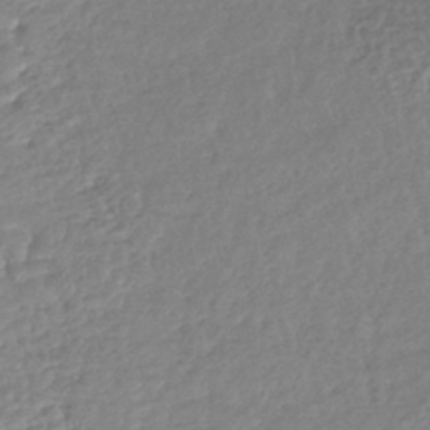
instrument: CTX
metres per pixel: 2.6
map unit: lHb
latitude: -41.8044
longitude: 68.8219
